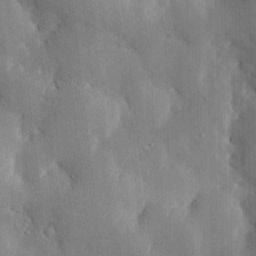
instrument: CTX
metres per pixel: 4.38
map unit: eHh
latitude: 29.1214
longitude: -80.3278
